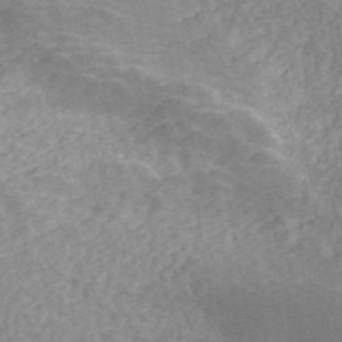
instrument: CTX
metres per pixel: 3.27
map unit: ANa
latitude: 45.6127
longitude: 37.5021
